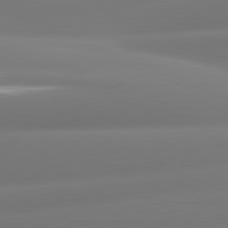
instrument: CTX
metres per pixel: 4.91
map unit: lApd
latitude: 81.1403
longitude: -160.1578
